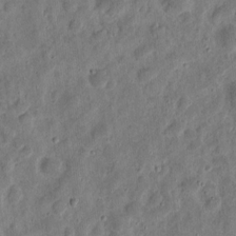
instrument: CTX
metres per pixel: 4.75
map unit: eHh
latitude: 10.6491
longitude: -73.8773
